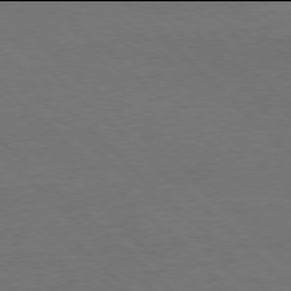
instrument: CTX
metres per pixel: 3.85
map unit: Ap
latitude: -78.0094
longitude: -86.7624
